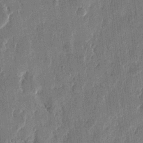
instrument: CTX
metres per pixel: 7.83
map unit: eHh
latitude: 12.8002
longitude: -68.6302
